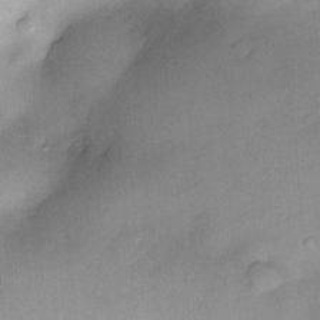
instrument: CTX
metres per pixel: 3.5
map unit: Nve
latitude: -22.5007
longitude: -137.9528
